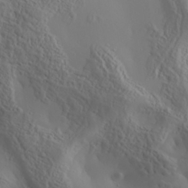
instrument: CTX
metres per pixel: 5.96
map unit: Aa
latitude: 30.8569
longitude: -132.6679
